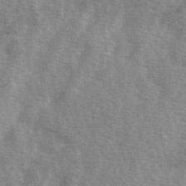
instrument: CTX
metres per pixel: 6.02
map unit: Ave
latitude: 1.7449
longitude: -111.9150
